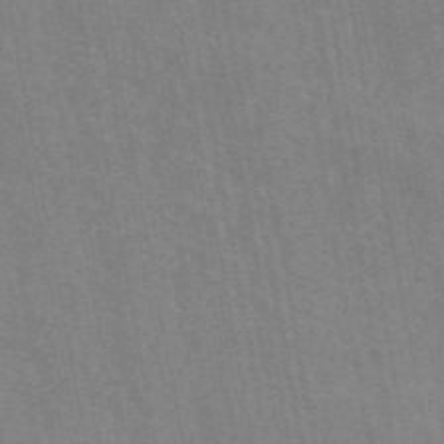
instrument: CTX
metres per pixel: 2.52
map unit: eAb
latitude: 45.7260
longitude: 122.0850
